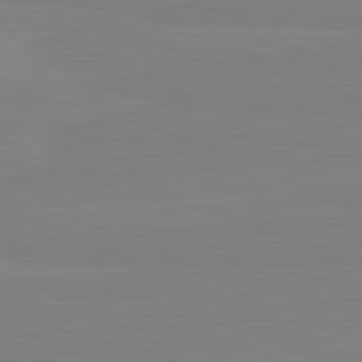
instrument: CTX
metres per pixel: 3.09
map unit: lApd
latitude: 81.6694
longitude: 167.1431
